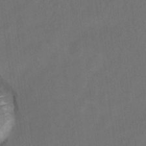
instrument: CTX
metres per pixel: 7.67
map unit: Hto
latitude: 8.6302
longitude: -34.5734
